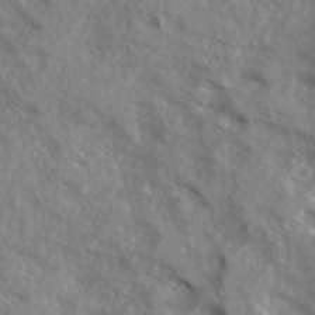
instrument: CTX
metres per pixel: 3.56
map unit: Ave
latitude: 13.1592
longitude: -101.7450
